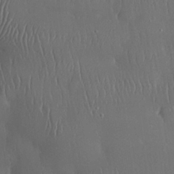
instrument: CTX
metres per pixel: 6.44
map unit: Nhu
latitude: 28.6112
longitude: -67.0080
